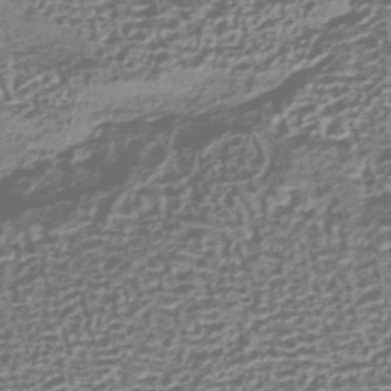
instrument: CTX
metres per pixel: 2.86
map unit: HNhu
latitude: -42.8408
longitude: 106.5952
